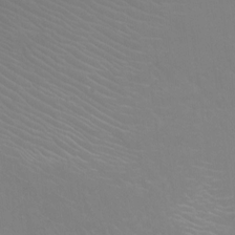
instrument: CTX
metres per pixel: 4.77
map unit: Ht
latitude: -9.3132
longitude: -38.3278
